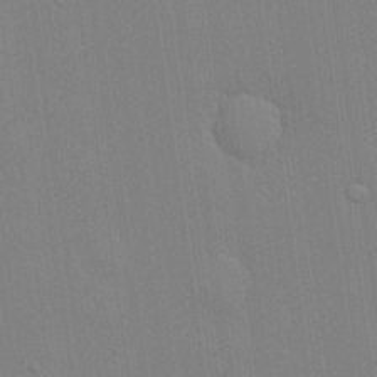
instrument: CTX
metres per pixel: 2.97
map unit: lHvf
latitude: 20.4979
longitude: 142.6518
